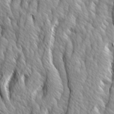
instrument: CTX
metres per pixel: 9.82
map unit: Ave
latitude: 14.4412
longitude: -133.4238
